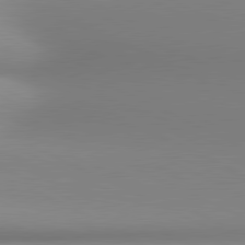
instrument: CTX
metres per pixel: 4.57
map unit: lApd
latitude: 80.9703
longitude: 143.7666
